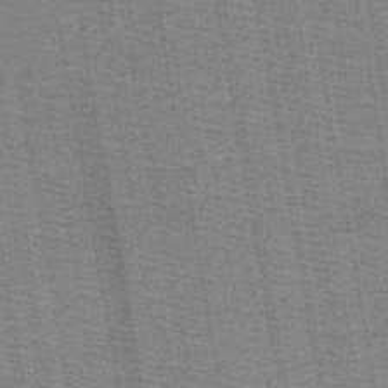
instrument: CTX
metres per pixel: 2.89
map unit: HNb
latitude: -48.8975
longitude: -41.0836
